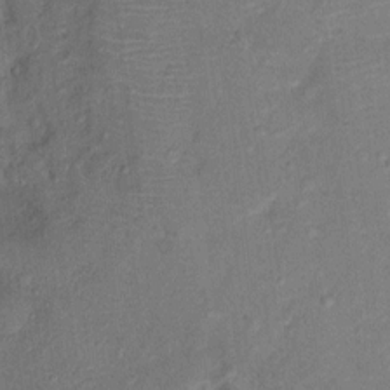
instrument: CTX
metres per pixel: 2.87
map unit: Ht
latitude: 12.8002
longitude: -39.2159
